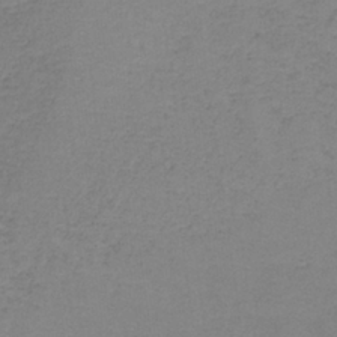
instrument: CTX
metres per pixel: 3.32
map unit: eAb
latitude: -36.3495
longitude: 53.1998
